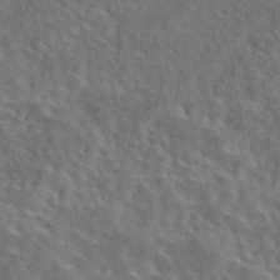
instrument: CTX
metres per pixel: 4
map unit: eAb
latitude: 43.4427
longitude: 109.7100
